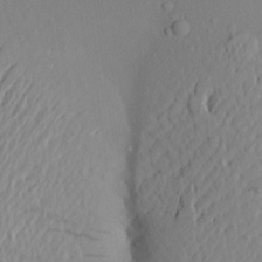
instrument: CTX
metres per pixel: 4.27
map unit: Aa
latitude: 22.1389
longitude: -145.5182
